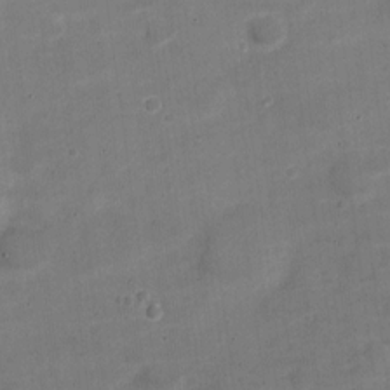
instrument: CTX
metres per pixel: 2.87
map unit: Nve
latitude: -21.6344
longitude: 104.7652
